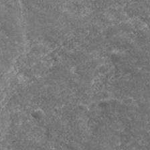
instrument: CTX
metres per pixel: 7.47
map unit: eHh
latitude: 43.0081
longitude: -89.7828
